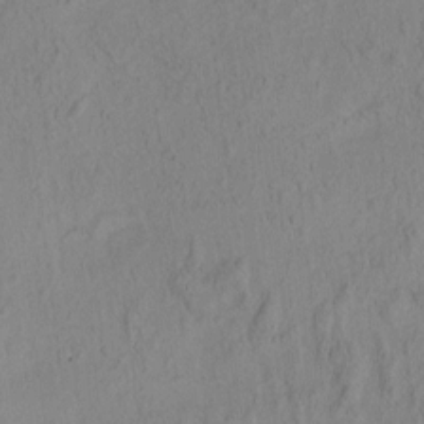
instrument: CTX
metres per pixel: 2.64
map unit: Aa
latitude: 7.9906
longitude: -127.6127
